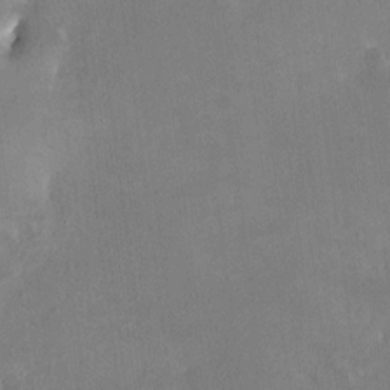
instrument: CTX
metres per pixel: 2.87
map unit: HNhu
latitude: 6.9325
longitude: 3.0486
